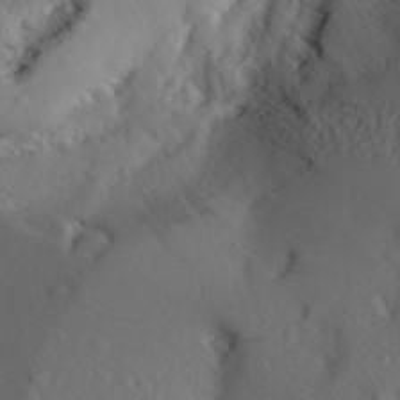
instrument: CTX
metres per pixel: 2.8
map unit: Aa
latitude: 26.7624
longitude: -147.7450
